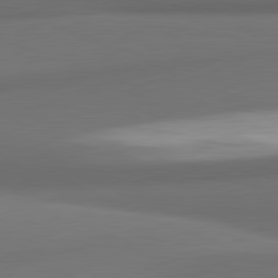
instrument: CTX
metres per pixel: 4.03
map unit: lApd
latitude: 81.8016
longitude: 170.6897
